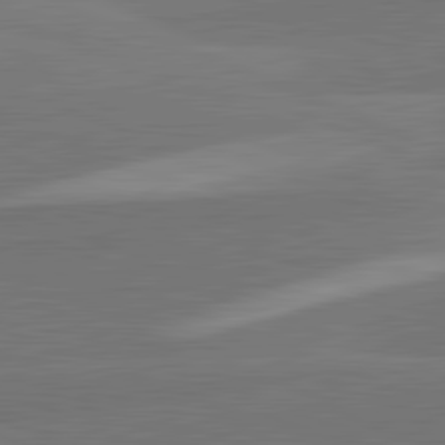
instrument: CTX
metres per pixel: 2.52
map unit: lApd
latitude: 82.2522
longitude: 138.1417
